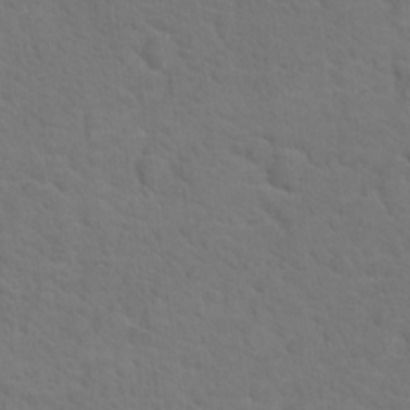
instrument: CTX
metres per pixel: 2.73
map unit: Nhu
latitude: 17.6316
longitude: -33.5938
